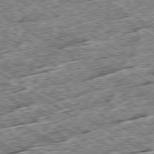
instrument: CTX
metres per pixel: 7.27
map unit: Ap
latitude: -79.6910
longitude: -84.1578
